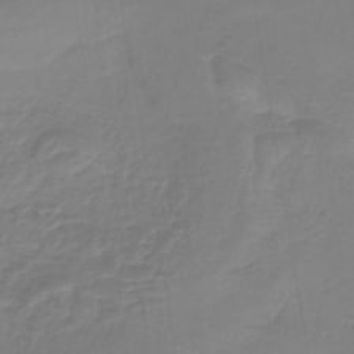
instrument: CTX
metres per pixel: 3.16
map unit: lHb
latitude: -40.6518
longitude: 65.8800
